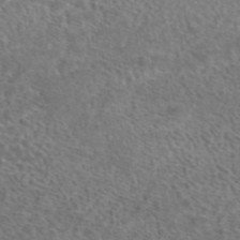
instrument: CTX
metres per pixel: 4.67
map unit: eAb
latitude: 44.8002
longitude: 114.9730
